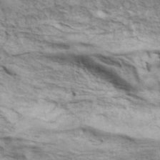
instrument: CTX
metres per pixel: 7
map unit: ANa
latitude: 41.9717
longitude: 17.6155
